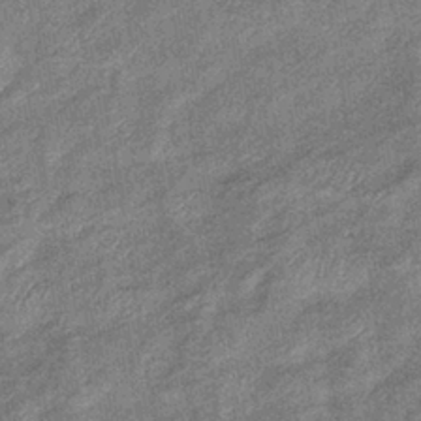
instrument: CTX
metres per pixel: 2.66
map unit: eHb
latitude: -38.7274
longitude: 79.1242
